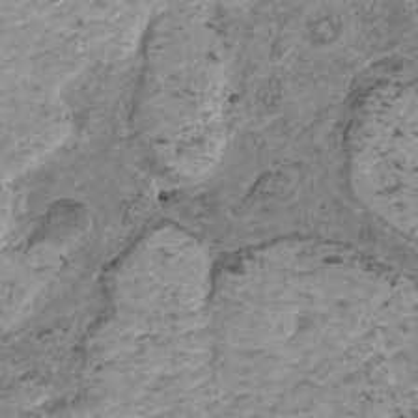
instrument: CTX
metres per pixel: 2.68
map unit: HNhu
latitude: 0.5167
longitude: 3.1431
